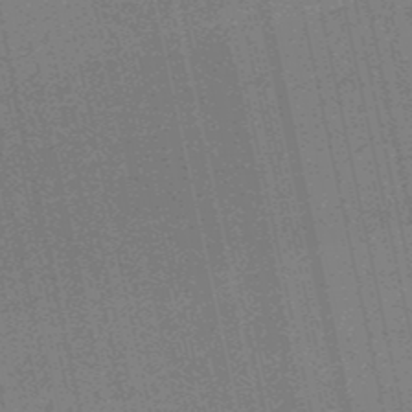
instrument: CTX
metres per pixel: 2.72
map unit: HNb
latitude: -51.4832
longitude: -51.1970
